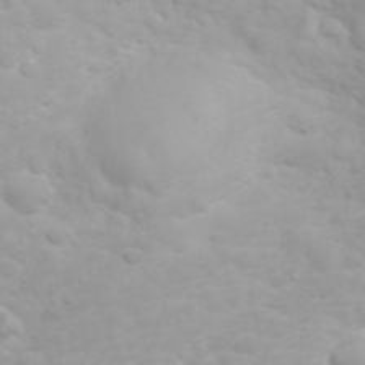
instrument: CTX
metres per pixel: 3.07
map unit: eHh
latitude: 31.8206
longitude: -62.6113
